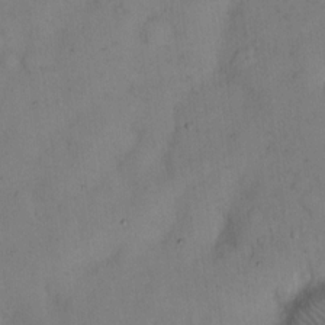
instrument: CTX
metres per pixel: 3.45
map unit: eHh
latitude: 13.2159
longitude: -62.1011
